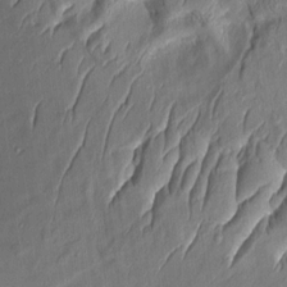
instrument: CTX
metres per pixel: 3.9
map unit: Aa
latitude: 8.8758
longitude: -131.5372
